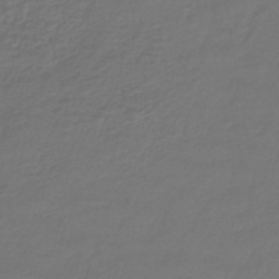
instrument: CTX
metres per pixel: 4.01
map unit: lHb
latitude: -42.4628
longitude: 65.6155
